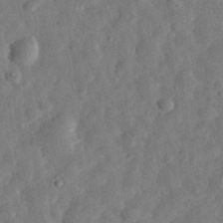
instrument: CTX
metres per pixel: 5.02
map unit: eHh
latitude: 32.4412
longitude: -75.4426
